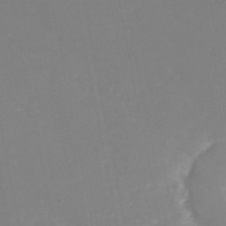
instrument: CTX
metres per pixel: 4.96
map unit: Nhu
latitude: 24.3278
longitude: -62.4412
